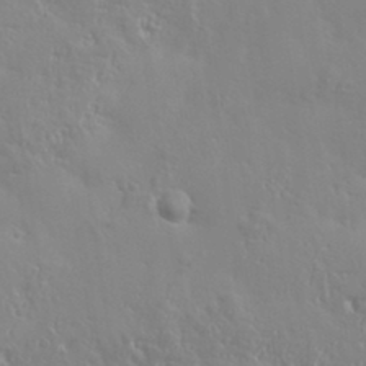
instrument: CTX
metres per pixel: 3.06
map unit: eHh
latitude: 34.6112
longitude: -134.5168
